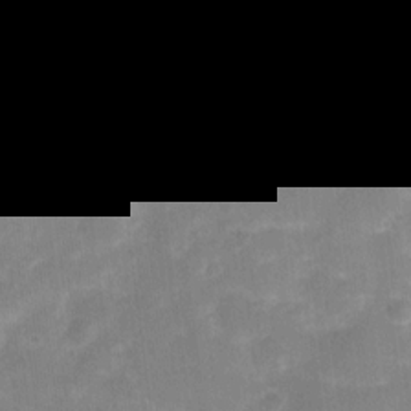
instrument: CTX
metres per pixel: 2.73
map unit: Nve
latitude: -27.1998
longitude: -149.0270
